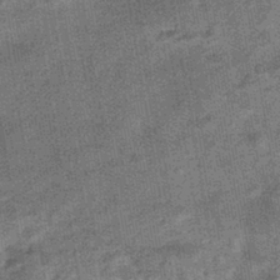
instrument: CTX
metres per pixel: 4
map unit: HNhu
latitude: -41.6155
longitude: 91.2754
